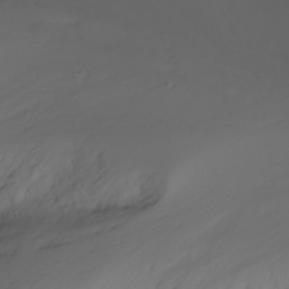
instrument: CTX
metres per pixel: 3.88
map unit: Nhu
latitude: -3.4832
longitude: -74.3467
